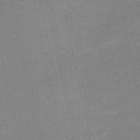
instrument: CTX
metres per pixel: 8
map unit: HNb
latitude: -53.4076
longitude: -47.2348
